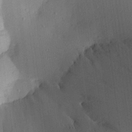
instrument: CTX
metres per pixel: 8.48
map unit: Aa
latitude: 21.2537
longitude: -143.1592
